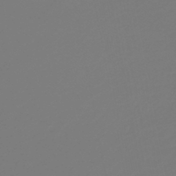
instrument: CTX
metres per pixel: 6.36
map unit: HNb
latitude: -46.5573
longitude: 55.1053
